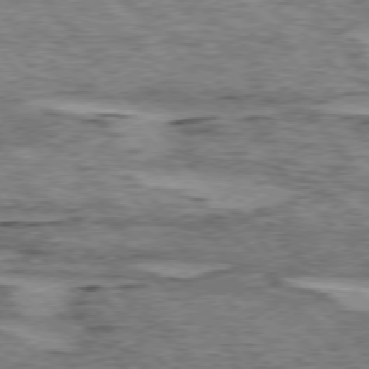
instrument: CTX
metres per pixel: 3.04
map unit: lApd
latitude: 75.6316
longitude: -77.6505
